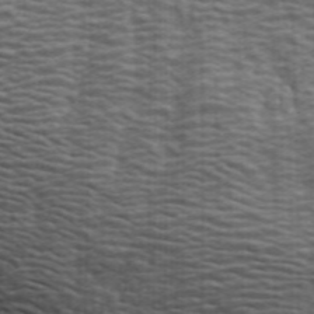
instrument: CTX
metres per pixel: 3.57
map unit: ANa
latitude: 43.8206
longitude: -85.8206
